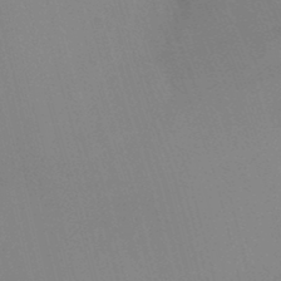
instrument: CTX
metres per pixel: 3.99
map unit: Ht
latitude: -5.7666
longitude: -26.4034
